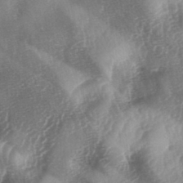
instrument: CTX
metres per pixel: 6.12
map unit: lAa
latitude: -4.7841
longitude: -126.7435
